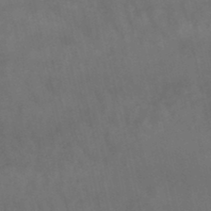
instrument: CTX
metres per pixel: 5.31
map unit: lHb
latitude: -47.3320
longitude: 70.2740
